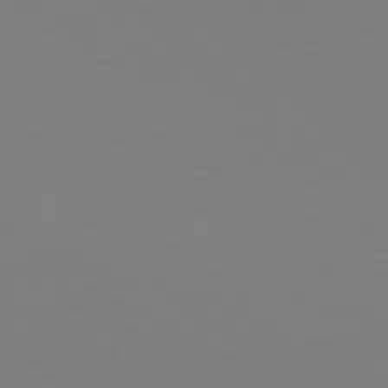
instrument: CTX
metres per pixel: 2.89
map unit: Hpe
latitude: 77.0269
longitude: -171.6127
